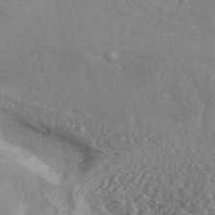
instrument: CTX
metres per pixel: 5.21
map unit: ANa
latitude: 45.7072
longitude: 36.8408
